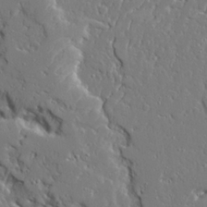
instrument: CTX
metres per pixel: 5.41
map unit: Ave
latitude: 23.0458
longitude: -129.5749
